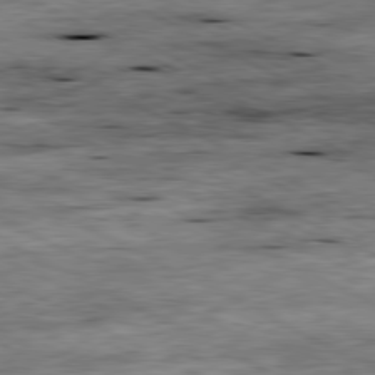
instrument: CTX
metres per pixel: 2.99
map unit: Ap
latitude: -80.9920
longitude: -88.9514
